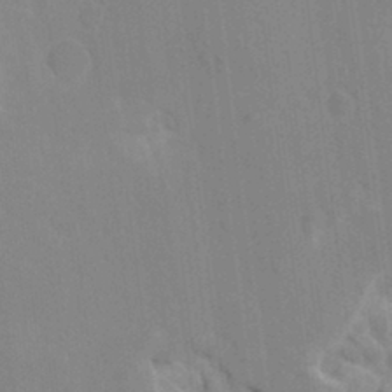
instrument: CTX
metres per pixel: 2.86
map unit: HNhu
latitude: 4.3656
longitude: -2.7813
